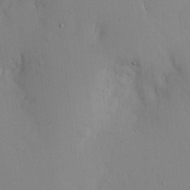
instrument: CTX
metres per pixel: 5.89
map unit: eHh
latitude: 12.1578
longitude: -61.5560
